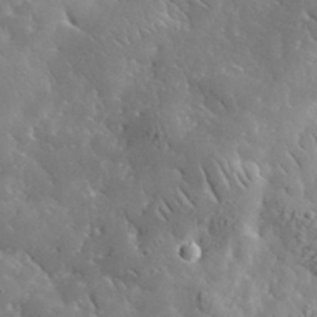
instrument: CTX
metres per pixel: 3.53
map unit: lHvf
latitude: 34.7057
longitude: -86.4979
